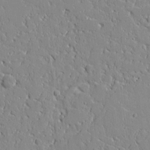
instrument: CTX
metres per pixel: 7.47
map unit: Aa
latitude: 10.6680
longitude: -129.4804
